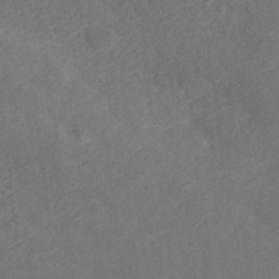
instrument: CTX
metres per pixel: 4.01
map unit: ANa
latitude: 36.1767
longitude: 13.5777
